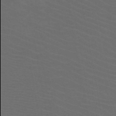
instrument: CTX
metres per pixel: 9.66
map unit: HNb
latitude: -49.5022
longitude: -45.9906
